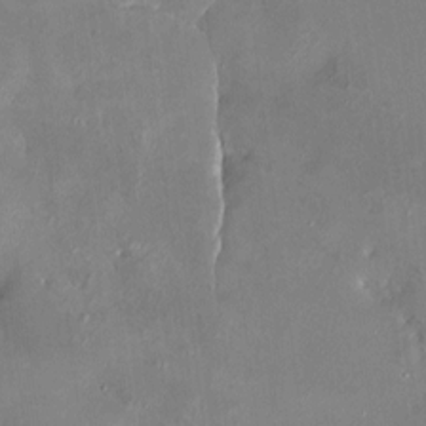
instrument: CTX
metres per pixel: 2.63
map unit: HNhu
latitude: 6.9136
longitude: 4.9352
